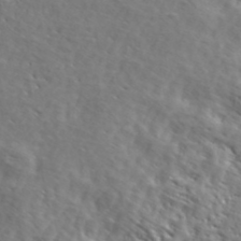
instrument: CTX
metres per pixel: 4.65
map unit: lHvf
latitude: 42.1956
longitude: -88.3657
